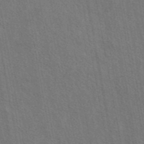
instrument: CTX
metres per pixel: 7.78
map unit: eAb
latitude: 43.5938
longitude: 113.5210
